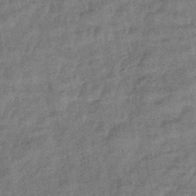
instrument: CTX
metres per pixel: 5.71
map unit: eHb
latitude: -42.9541
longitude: 82.6140
